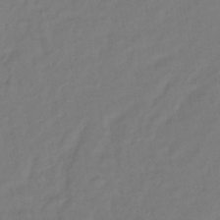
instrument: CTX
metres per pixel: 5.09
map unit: lHb
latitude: -42.2361
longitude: 74.6897
